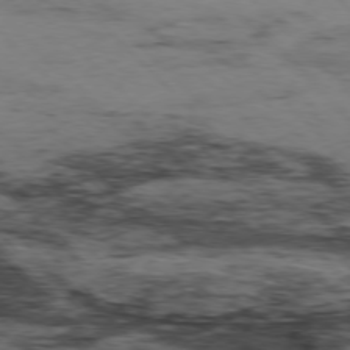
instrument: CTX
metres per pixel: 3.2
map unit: Hpe
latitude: -77.3510
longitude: 12.9542
